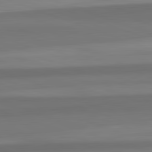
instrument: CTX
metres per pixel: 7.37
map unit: lApd
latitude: 82.5167
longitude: 176.1795
